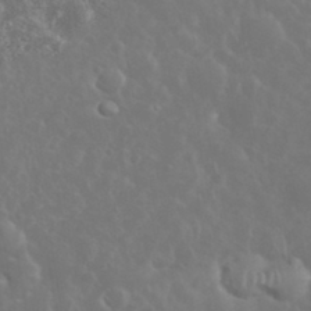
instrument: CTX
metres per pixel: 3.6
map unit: eHh
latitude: 34.6490
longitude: -60.1389
